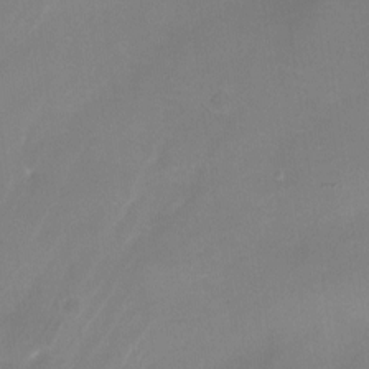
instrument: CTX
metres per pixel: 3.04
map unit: Nhu
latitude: -24.3495
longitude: -71.2915
